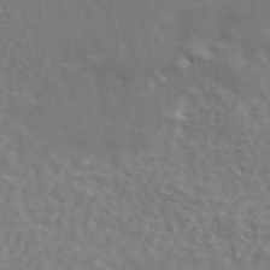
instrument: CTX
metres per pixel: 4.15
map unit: ANa
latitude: 45.1025
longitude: 25.7855
